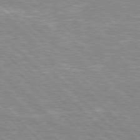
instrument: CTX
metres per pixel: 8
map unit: Hpe
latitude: 76.8002
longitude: -151.8016
